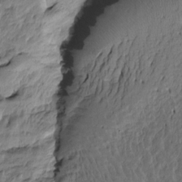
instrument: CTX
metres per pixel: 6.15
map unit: Htu
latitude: -5.6722
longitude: -178.3657
